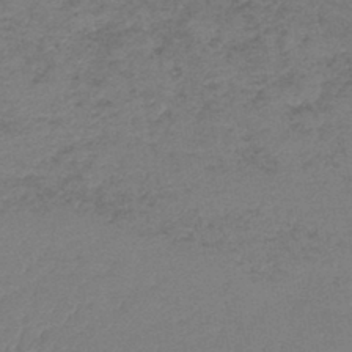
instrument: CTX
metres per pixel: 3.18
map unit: lHb
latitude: -42.5951
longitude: 80.7463
